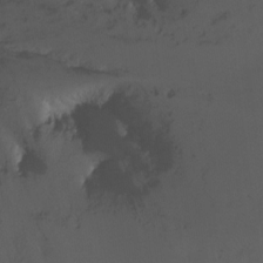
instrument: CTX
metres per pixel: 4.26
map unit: Nhu
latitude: -17.5777
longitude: -45.4426
